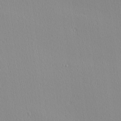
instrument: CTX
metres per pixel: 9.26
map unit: Ave
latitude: 3.0080
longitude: -115.1214
